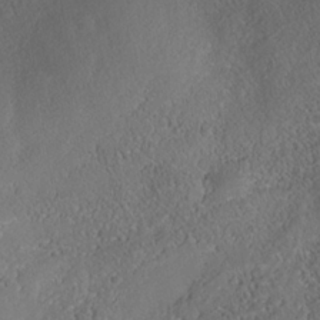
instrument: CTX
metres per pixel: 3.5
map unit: Nhe
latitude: -38.0094
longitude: -119.5749
